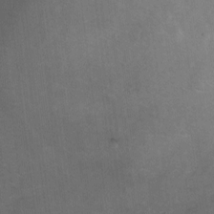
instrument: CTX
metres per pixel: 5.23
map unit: Ht
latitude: 0.5168
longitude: -37.0459
